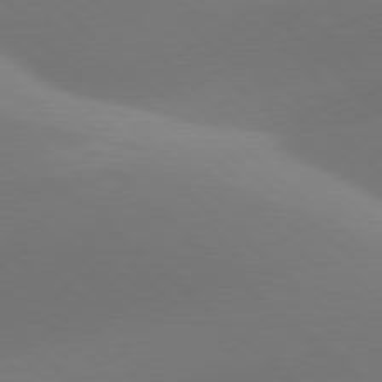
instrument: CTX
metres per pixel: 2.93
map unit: lApd
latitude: 78.1389
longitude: -50.4790
